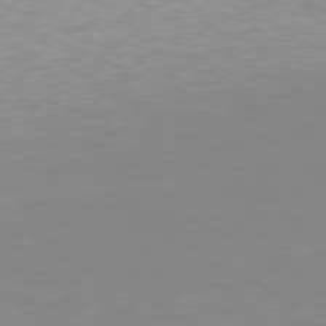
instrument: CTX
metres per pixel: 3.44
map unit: Hpe
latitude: 77.6882
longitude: -161.6505
